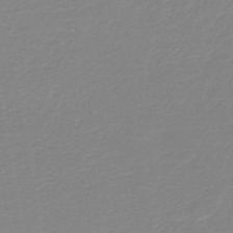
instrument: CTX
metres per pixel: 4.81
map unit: lHb
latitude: -40.4629
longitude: 51.5588
